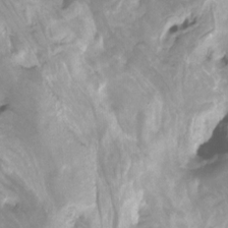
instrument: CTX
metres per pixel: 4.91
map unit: Htu
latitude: -12.5952
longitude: -71.7638
